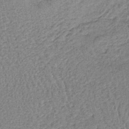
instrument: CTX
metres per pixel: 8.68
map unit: lHb
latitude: -40.0472
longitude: 62.9730
